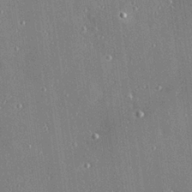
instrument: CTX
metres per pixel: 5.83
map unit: Hve
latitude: 27.3860
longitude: -90.4034
